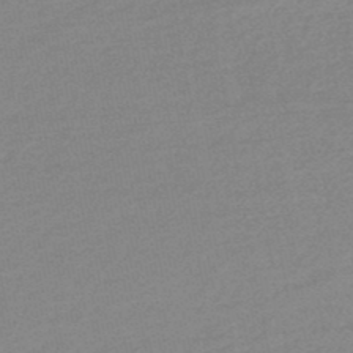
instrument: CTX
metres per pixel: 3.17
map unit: HNb
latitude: -48.2740
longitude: 58.1794
